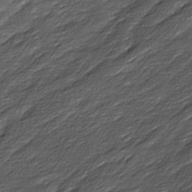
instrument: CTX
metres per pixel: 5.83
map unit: Ave
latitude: 16.3845
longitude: -136.7058
